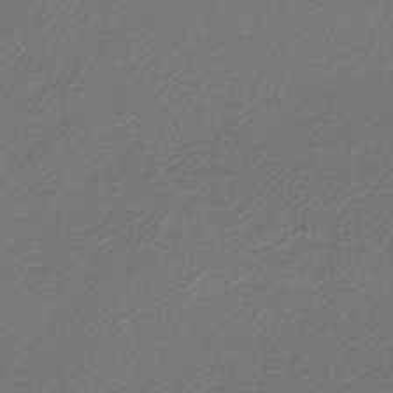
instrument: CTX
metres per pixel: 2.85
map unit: lHb
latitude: -42.5384
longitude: 61.8044
